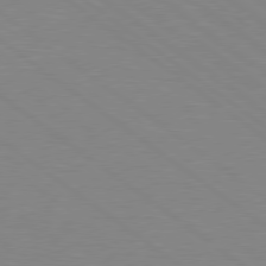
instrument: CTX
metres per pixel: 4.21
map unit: Hpe
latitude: 78.6491
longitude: -125.1403
